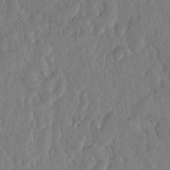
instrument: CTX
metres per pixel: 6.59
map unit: lHvf
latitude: 17.3671
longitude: -116.5735
